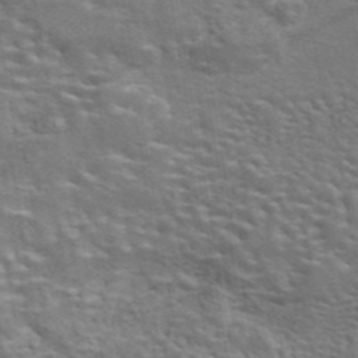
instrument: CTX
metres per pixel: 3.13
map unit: eAb
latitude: 43.6127
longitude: 111.8989
